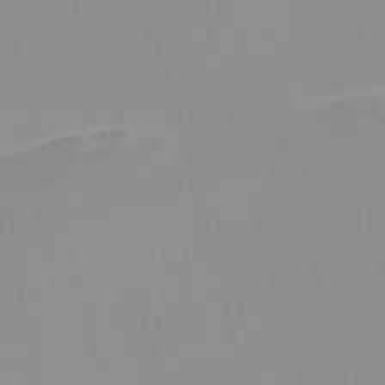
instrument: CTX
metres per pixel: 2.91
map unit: Nve
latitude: -57.7855
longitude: 60.2928
